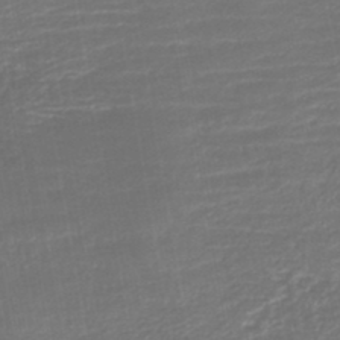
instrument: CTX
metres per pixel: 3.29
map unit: lHb
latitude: -45.2754
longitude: 60.9353
